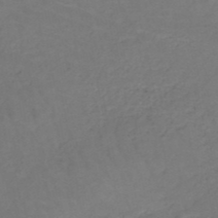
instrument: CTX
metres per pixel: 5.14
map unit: HNb
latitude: -49.9178
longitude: -52.9514
